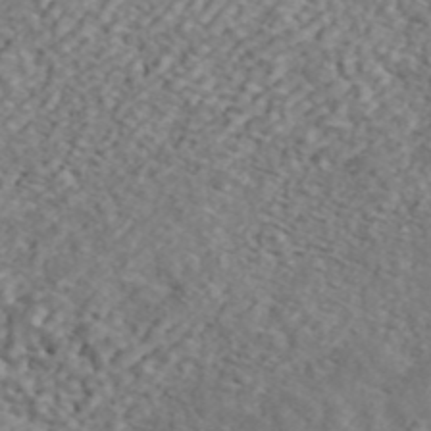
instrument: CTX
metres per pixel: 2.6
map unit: ANa
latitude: 44.8758
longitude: 21.4076
